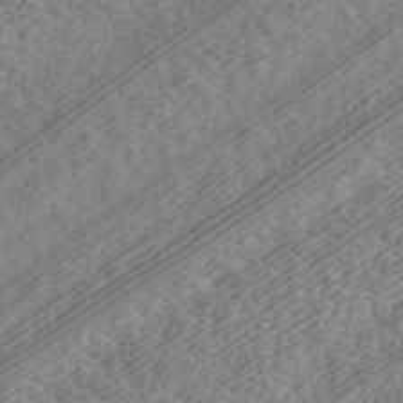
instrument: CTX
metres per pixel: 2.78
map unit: ANa
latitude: 43.3860
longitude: 28.8975
